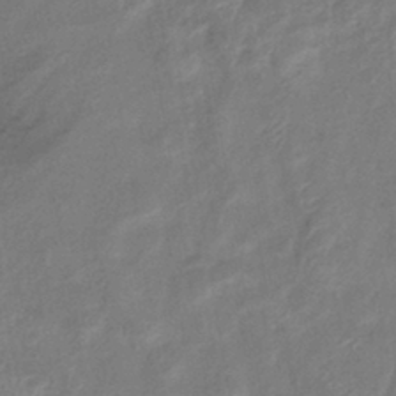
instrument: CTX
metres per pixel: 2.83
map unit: lHb
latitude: -40.6329
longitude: 77.9178
